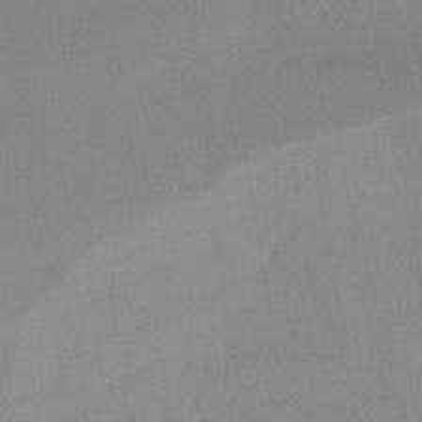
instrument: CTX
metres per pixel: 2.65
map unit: lHb
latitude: -37.8233
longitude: 68.8030
